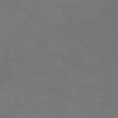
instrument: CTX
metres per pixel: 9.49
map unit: HNb
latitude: -51.0297
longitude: -40.1577
